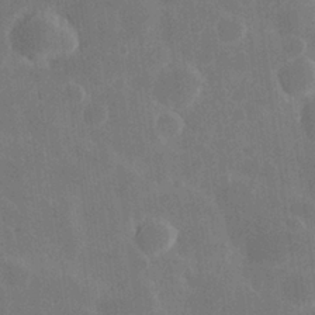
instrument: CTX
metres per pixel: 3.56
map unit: Hve
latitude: 24.9135
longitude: 150.1606
